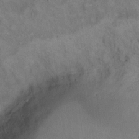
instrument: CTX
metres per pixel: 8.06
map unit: eHh
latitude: 15.7261
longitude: -61.9528
